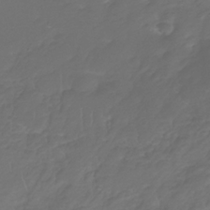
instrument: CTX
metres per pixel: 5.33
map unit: lHb
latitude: -31.8422
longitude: 63.8422
